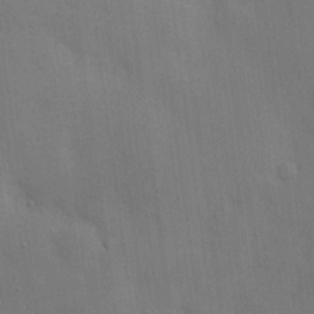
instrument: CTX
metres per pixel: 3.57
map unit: Hve
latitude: 19.6694
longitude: 151.0109
